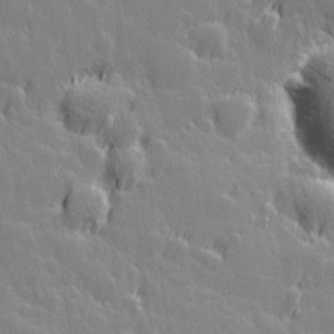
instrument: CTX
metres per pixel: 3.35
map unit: Hve
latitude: 26.6113
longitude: 145.0298
